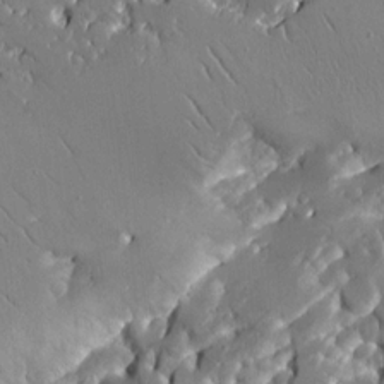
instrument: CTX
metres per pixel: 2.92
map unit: Aa
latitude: 12.8002
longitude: -125.9906
